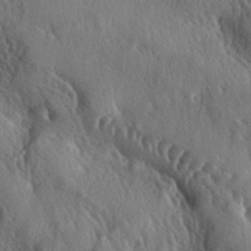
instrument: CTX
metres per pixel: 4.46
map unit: lAa
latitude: -5.1053
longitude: -125.1592
